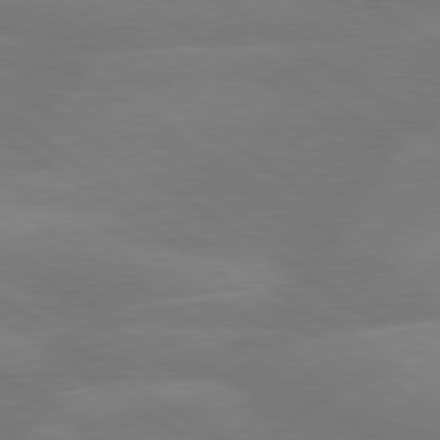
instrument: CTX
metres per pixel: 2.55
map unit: lApd
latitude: 79.5938
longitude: -125.3481
